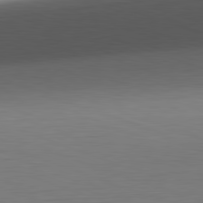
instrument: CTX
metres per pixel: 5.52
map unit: Hpe
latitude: -82.4251
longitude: 10.3684
